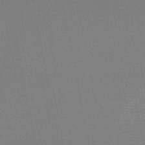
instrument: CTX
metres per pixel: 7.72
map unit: HNb
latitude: -50.7274
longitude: -43.8206
